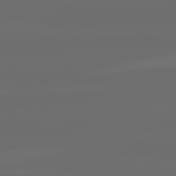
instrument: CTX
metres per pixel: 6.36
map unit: lApd
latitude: 82.3089
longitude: -165.1781
